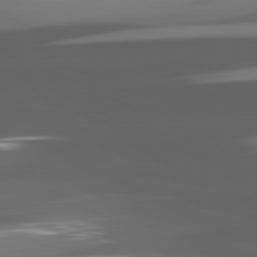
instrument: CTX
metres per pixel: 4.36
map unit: lApd
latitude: 81.4048
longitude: -145.7827
